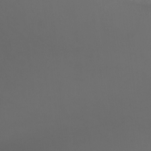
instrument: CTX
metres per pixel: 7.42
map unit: Aa
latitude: -8.7841
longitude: -78.1767
